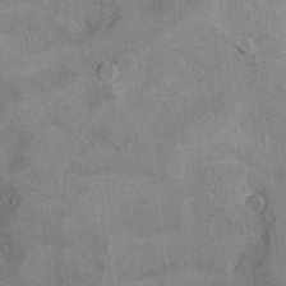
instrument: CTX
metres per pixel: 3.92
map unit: Ht
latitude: 12.1767
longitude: -32.6490
